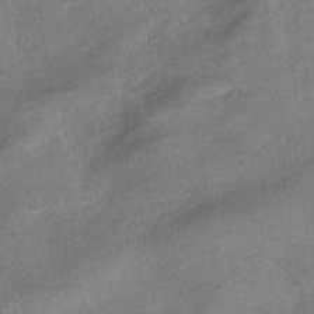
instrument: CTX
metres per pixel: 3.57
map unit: eHb
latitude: -43.7666
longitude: 84.7652
